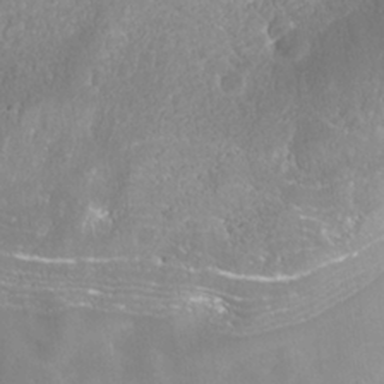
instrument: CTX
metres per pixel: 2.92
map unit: Nhe
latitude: -37.5021
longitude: -113.0080
